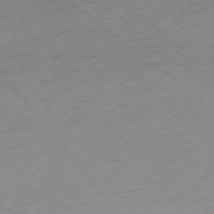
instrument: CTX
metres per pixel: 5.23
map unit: Ap
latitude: -77.9556
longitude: -95.7261
